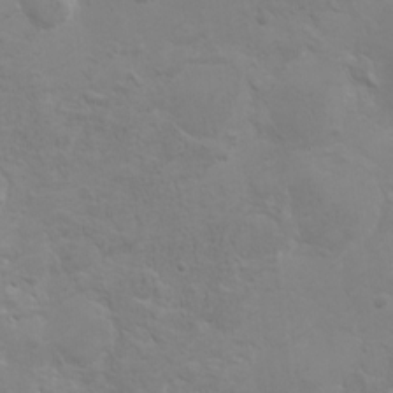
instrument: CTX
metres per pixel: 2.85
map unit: eHh
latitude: -3.6343
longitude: -74.6868
